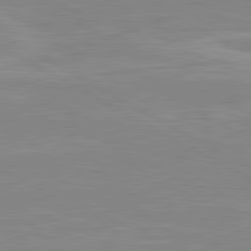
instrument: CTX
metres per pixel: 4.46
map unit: lApd
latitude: 80.6113
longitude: 171.7478
